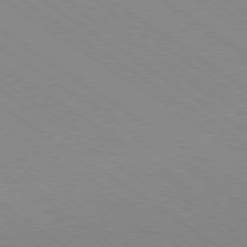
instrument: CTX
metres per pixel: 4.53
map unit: Ap
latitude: -79.8233
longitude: -66.7246
